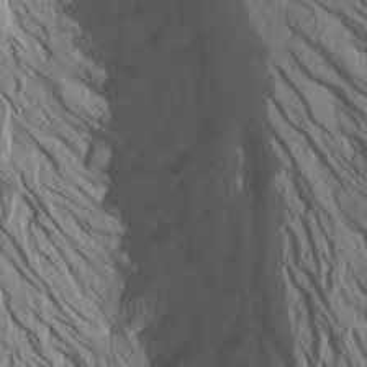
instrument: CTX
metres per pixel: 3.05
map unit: Htu
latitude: -7.1431
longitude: -66.6679
